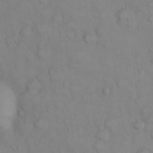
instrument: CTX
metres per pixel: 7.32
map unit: eHh
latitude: 22.6301
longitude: -59.8394
